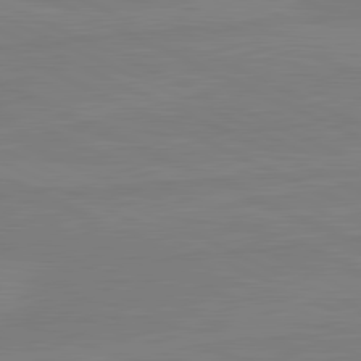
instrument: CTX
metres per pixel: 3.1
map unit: lApd
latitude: 81.5938
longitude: -177.5938
